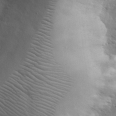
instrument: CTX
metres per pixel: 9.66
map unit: eHh
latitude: 32.0444
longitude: -69.2537
